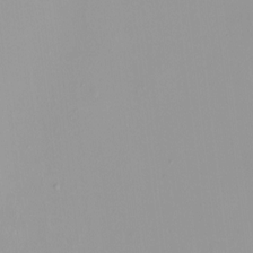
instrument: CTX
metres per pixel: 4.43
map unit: HNhu
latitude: -0.1228
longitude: -5.4615
